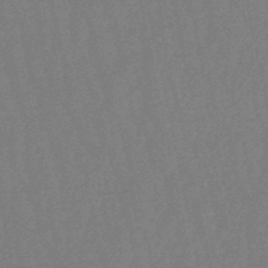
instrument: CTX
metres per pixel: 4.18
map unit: eHb
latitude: -50.7652
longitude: 78.2172
